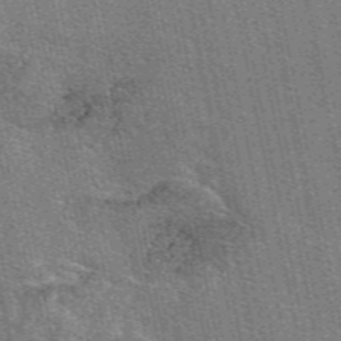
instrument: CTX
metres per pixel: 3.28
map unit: eAb
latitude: 50.3845
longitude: 107.5022
